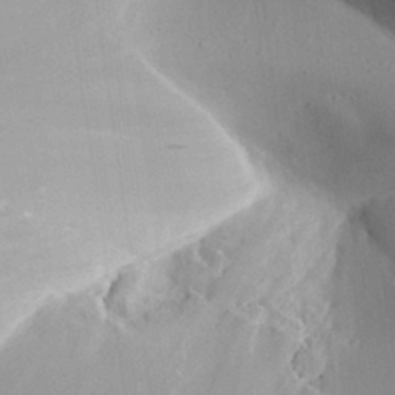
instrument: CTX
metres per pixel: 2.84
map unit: Aa
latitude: 31.3671
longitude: -141.7827
